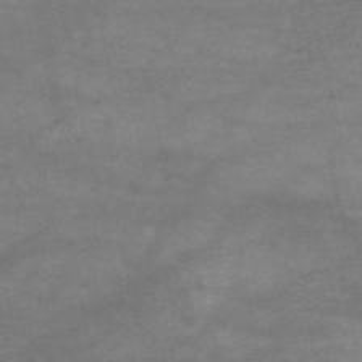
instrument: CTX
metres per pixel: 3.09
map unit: HNb
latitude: -53.0864
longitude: -41.6504
